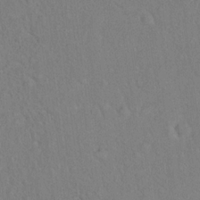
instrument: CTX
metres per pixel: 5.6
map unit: eHh
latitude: 18.0255
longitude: -65.6316
